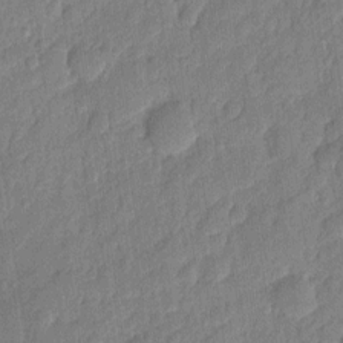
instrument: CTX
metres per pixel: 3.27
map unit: eHh
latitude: 7.1970
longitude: -74.2145
